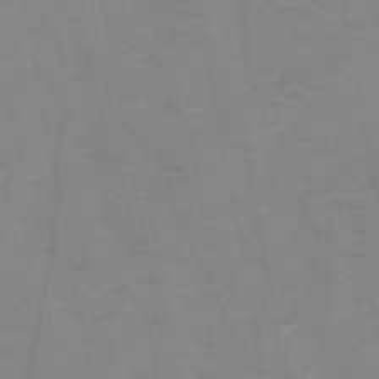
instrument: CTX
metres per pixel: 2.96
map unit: HNb
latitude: -47.2187
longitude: -47.7072
